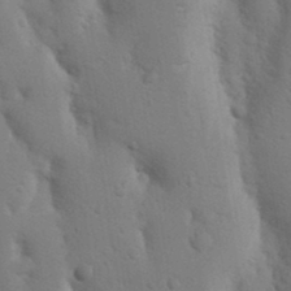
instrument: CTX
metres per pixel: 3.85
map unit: Nhu
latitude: 18.3467
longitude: -76.2333
